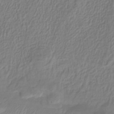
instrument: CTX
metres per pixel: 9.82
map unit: HNhu
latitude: -28.9920
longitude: 67.0297
